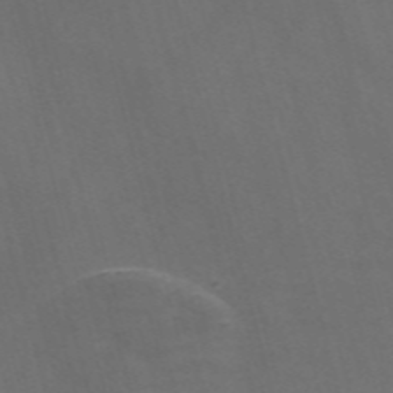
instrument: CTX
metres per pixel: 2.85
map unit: Nve
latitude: -58.1794
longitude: 65.4833
